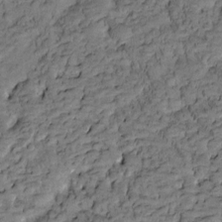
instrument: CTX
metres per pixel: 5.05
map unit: Htu
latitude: -3.5210
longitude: 173.3887
